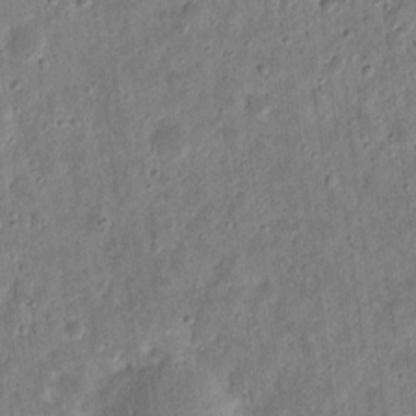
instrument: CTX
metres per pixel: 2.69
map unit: eHh
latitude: 10.4979
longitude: -73.2537
